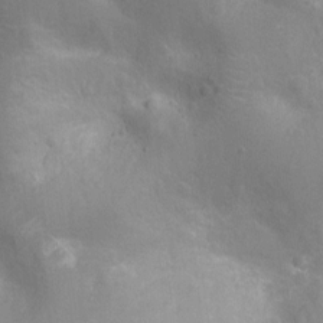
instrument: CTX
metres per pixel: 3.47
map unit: Nhu
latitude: -15.0676
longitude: -25.3103
